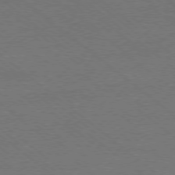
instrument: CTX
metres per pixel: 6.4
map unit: Ap
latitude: -78.7463
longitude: -101.1025
